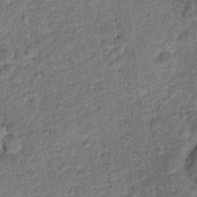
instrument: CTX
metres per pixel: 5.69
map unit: Ht
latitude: 9.4238
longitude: -39.1214
